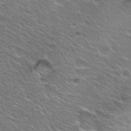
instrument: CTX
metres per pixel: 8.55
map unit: Hto
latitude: 24.8002
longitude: -30.7058
